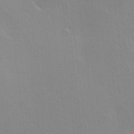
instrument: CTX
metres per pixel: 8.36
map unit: Hve
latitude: 18.2522
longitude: 149.5210
